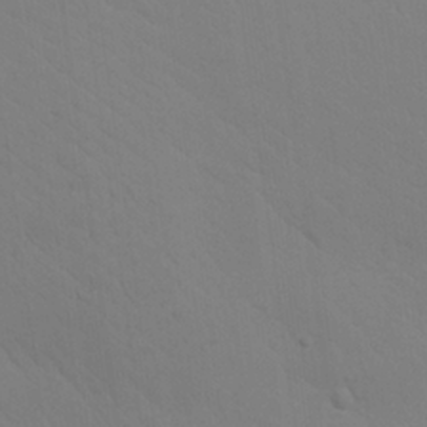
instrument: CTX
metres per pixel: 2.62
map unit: Aa
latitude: 26.1011
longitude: -142.9892
